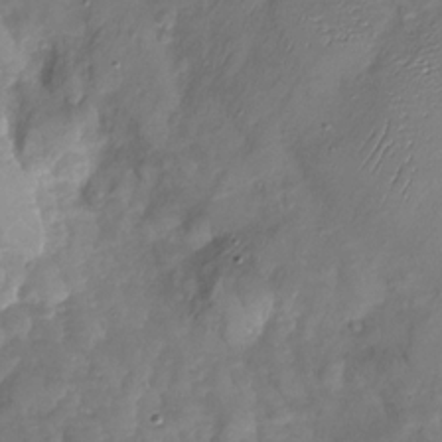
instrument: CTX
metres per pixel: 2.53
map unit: Nhu
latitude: -28.2362
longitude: -58.4601
